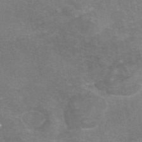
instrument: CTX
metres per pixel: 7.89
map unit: eAb
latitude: 46.5357
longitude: 105.5021
